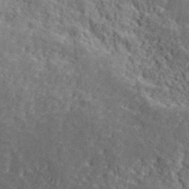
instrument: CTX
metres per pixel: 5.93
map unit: lHvf
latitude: 39.8583
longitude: -87.1214
